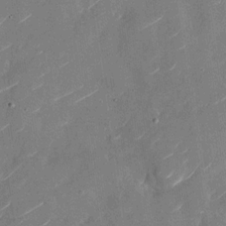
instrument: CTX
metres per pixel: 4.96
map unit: Nhu
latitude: -28.6707
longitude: -72.7436
